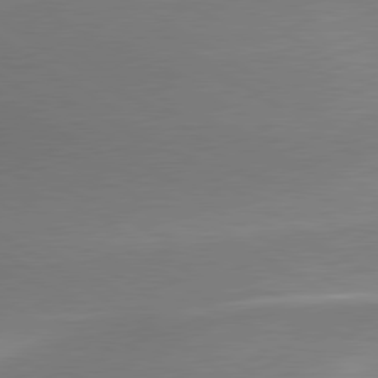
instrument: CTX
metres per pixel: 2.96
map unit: lApd
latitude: 79.7828
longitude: 178.1794
